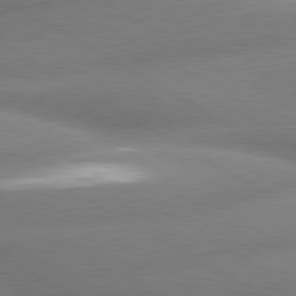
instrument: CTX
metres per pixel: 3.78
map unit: lApd
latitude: 80.2145
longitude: -163.1592
